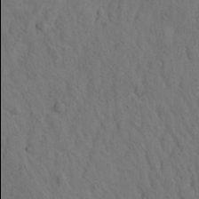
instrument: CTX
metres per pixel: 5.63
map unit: eHh
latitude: -1.3132
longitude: 18.0094
